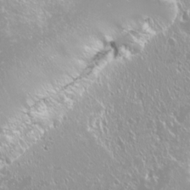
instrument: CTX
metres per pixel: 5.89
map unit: Nhu
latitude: -8.6329
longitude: -70.9136
